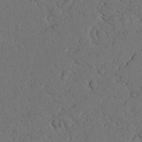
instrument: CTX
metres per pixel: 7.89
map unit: Nhu
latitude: 21.5749
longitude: -74.9892
